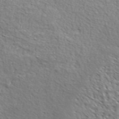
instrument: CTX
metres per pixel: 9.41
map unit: ANa
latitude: 40.2522
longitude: -90.6868
